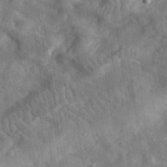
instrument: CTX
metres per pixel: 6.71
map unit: eHh
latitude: 32.5546
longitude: -78.1767
